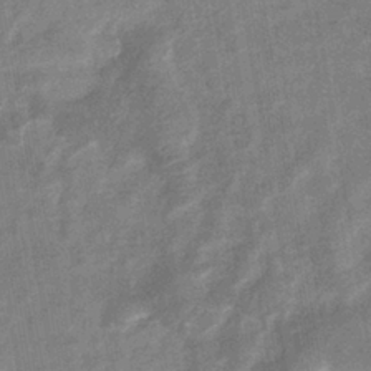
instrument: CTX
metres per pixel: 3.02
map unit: eHb
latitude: -35.0297
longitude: 74.6708
